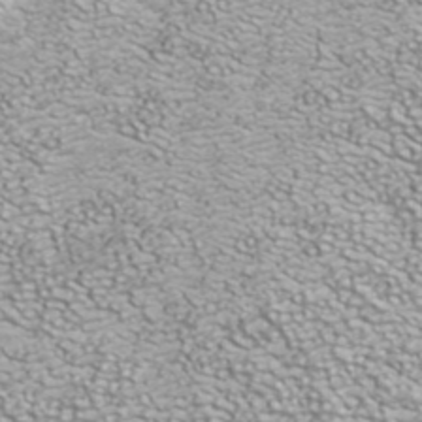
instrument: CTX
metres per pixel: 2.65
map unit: ANa
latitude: 40.1955
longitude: 21.2187
